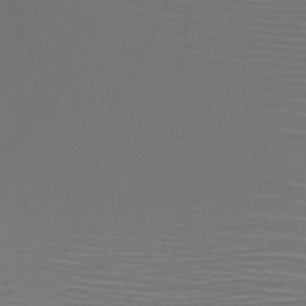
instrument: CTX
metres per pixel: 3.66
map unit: HNb
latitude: -47.2187
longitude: -42.2523
